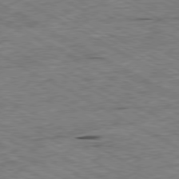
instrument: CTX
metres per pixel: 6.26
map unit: Ap
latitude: -80.4818
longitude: -85.2537
